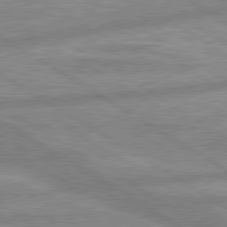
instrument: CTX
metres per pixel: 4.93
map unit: lApd
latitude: 80.1389
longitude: -170.3278
